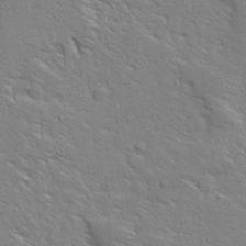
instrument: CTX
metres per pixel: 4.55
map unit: Ave
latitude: 13.4049
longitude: -139.3104
